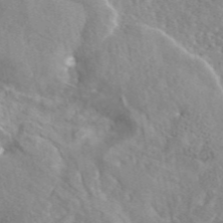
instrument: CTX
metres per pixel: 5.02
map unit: eAb
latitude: 44.9136
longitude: 112.4062
